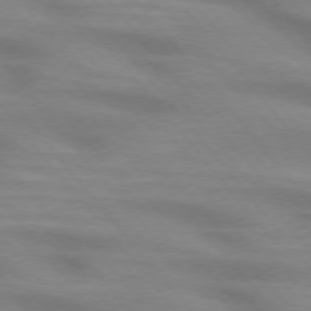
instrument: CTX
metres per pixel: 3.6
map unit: lApd
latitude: 74.7246
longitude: -60.1578
